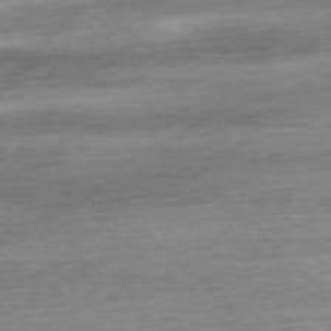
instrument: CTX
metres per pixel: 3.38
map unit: Ap
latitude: -78.1983
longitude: -72.0255
